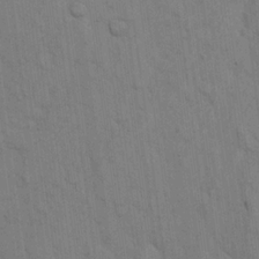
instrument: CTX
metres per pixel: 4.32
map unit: eHh
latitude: 19.0080
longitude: -61.9717
